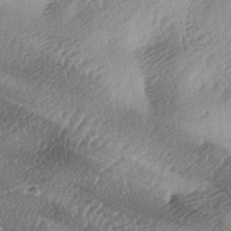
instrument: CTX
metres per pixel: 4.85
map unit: lAa
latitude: -3.9745
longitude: -125.5938
